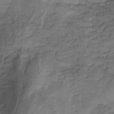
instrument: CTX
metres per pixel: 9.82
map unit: HNhu
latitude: -26.6329
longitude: 74.5574
